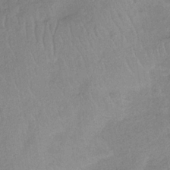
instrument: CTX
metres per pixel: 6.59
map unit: lHb
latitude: -34.4440
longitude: 65.4077
